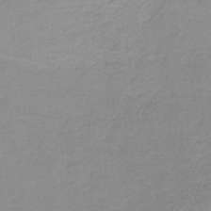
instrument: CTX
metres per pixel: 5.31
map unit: HNb
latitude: -34.4251
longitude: 52.3684
